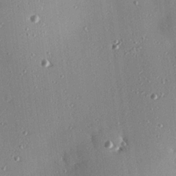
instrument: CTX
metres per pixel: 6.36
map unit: eHh
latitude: 24.6679
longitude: -89.0270
